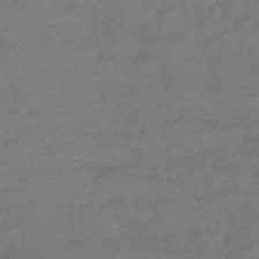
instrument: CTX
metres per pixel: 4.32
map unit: lHb
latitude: -42.7274
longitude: 76.8408
